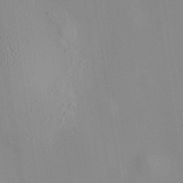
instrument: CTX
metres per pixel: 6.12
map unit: HNhu
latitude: 11.6316
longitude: 10.6330
